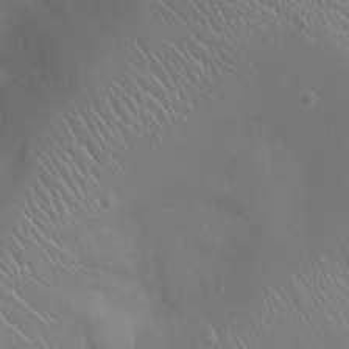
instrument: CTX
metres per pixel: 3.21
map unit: Ht
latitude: -3.0297
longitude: -16.1767
